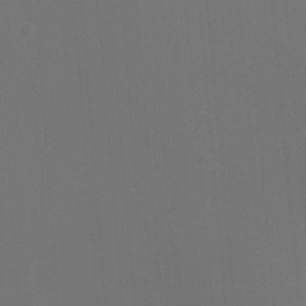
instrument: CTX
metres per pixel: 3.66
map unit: Ht
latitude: -6.2361
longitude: -26.5924
